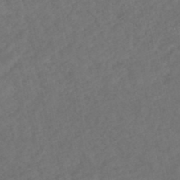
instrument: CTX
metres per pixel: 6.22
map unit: HNhu
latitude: -48.3873
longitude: 97.2376
